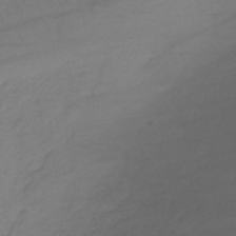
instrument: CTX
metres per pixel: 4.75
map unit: lHb
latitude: -39.8611
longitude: 70.3684
